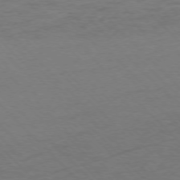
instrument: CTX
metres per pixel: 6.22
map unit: Ap
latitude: -75.7478
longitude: -78.8758
